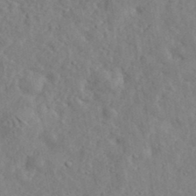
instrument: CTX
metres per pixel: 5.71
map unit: eHh
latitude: 35.0836
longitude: -78.1956
